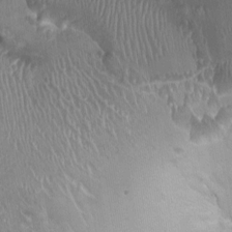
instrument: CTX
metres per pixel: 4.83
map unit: Ht
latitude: -1.6911
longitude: -16.7246
